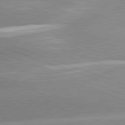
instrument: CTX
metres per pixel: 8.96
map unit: lApd
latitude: 81.5371
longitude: -158.4790
